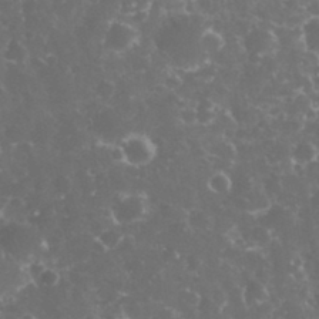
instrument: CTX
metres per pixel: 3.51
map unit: eHh
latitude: 33.4049
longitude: -61.5749
